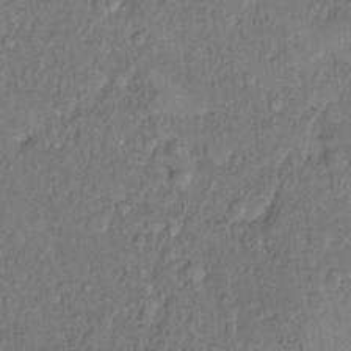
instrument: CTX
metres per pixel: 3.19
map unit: Hto
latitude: 9.6694
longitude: -58.6491
